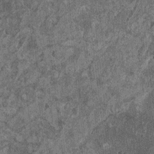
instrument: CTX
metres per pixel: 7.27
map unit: HNhu
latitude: 0.4412
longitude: 5.3320
